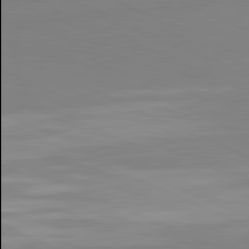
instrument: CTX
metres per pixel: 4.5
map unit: lApd
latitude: 81.5938
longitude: 178.0094
